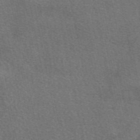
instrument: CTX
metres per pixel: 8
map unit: eAb
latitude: 48.6868
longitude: 115.8233
